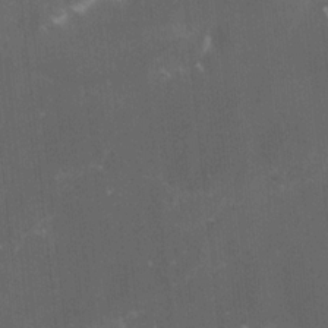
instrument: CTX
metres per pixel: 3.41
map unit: lHvf
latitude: -15.1243
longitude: -101.8394
